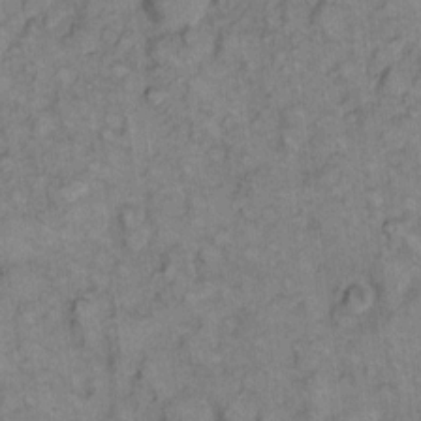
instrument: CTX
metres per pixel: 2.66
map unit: eHh
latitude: 8.1011
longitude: -63.4805
